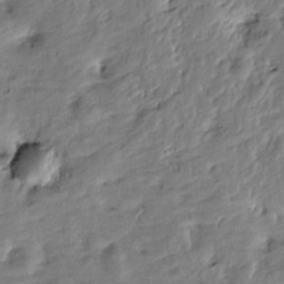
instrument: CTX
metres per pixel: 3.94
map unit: Htu
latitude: -1.9179
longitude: -179.6883
